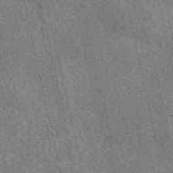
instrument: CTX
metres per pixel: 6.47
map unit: eAb
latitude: 51.5182
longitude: 114.0472
